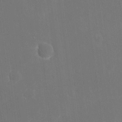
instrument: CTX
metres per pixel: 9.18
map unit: eHh
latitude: 19.4804
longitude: -67.6693
